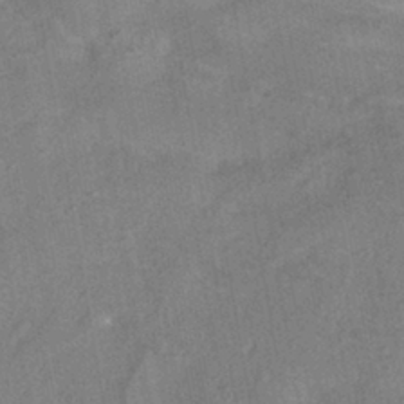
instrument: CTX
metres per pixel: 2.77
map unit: HNhu
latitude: -41.1242
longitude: 91.6911
